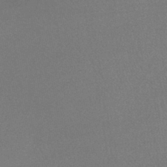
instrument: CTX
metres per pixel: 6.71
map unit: lHb
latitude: -41.6344
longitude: 73.1620
